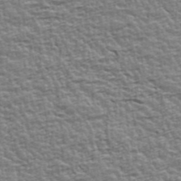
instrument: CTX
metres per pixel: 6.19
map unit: Ave
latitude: 42.7057
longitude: -112.3656
